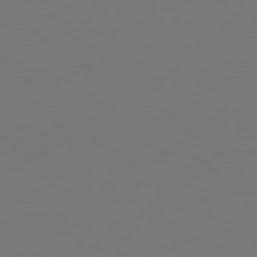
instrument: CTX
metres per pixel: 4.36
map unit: Hpe
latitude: 78.1578
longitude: -163.4049
